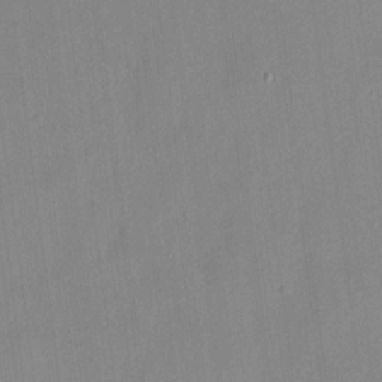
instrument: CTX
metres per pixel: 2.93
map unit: HNhu
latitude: 13.2159
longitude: 12.5952
